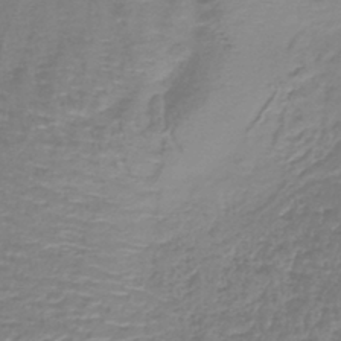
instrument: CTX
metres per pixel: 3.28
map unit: lHb
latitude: -40.6896
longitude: 65.5777
